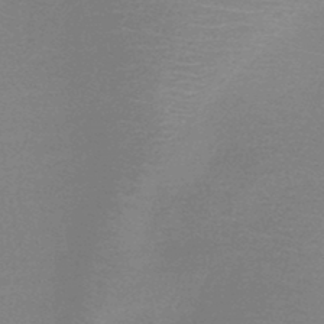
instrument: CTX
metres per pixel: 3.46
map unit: HNb
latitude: -46.7274
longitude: -39.3671
